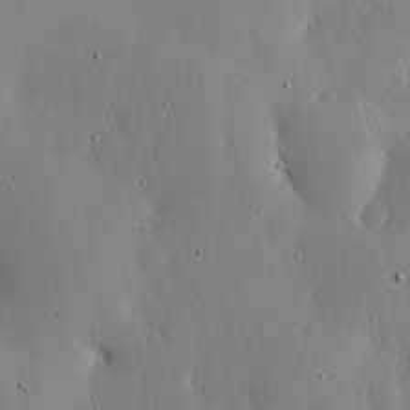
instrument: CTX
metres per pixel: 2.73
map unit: lHvf
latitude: 19.8394
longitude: -114.7057
